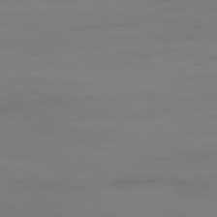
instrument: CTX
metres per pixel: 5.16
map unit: Ap
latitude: -79.4832
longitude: -78.9703
